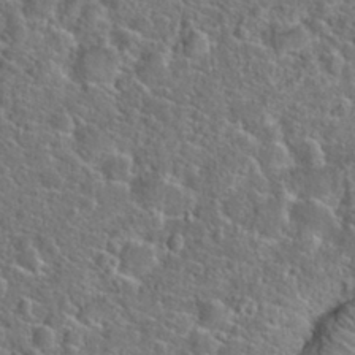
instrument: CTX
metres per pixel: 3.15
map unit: Hto
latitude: 23.8772
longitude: -48.1956
